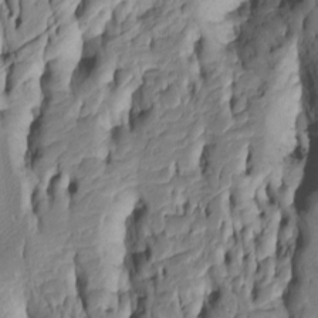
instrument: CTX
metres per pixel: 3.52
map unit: Htu
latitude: -5.4454
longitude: 151.0108
